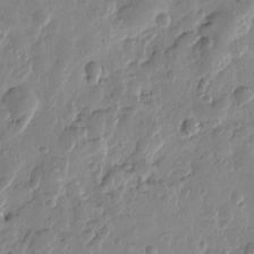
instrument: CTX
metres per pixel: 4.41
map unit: Htu
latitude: -0.0094
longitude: -177.6316
